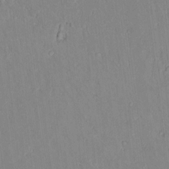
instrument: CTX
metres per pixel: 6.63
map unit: lAvf
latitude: 8.4034
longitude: 168.1983
